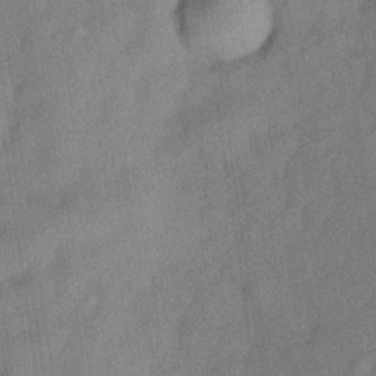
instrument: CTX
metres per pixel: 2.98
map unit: Hve
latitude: -31.9367
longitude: 91.9178
